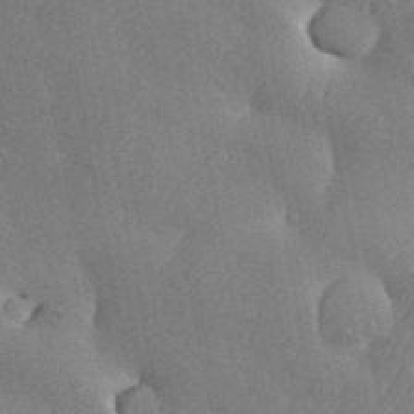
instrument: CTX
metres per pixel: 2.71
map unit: Aa
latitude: 34.0444
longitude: -134.0822
